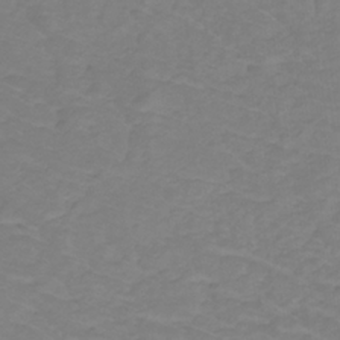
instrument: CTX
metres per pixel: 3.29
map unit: lHb
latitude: -31.1053
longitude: 65.1242
